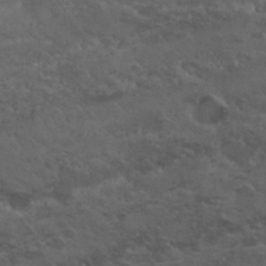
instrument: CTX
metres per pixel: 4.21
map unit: Nhu
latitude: 29.9717
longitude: -52.5735
